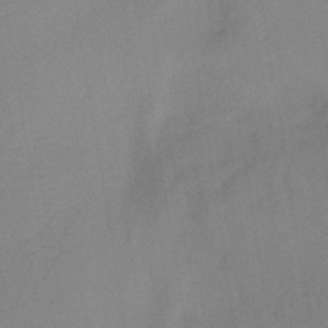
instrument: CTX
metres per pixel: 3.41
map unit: HNb
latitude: -46.2739
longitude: -39.3293
